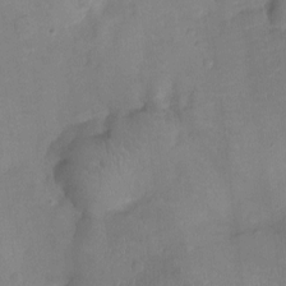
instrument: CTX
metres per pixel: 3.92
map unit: Ht
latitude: -6.4440
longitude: -21.5371
